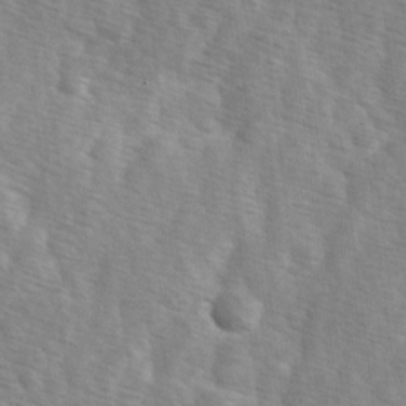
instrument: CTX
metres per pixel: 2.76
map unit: Ave
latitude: 1.4804
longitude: -112.0444
